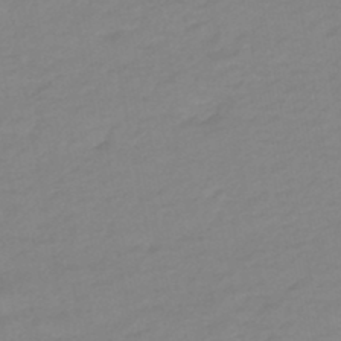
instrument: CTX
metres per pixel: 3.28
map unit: eHb
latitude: -46.8597
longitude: 89.1053
